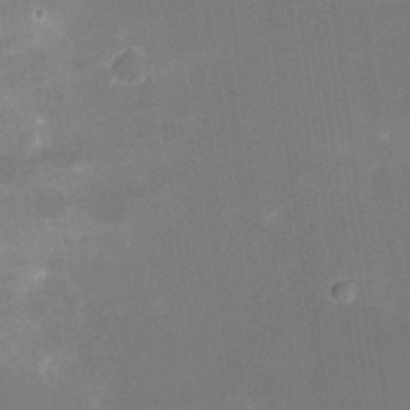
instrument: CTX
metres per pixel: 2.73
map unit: Nhu
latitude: -16.2929
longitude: -56.5167
